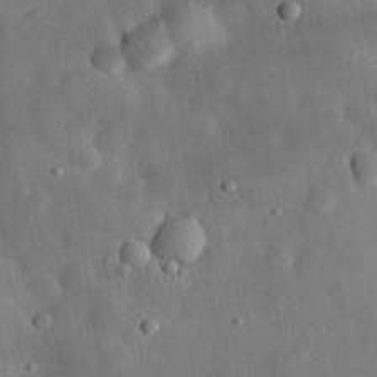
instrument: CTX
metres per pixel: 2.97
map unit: eHh
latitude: 30.3279
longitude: -77.5938
